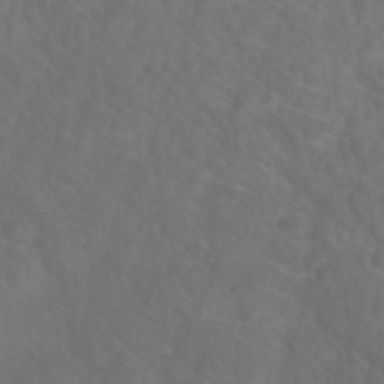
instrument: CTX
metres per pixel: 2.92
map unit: Nhu
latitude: 26.7813
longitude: -55.1214
